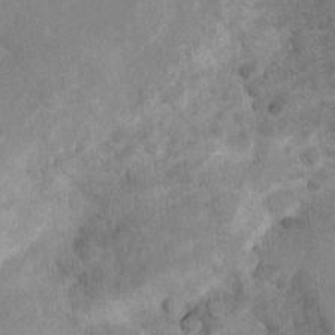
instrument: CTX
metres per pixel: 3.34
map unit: Ht
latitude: 5.6127
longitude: -30.2145
